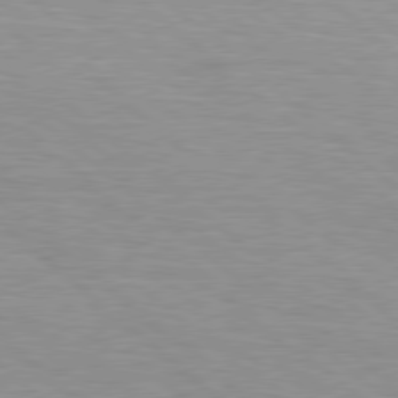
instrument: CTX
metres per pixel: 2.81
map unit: Hpe
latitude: 78.6680
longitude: -140.1388
